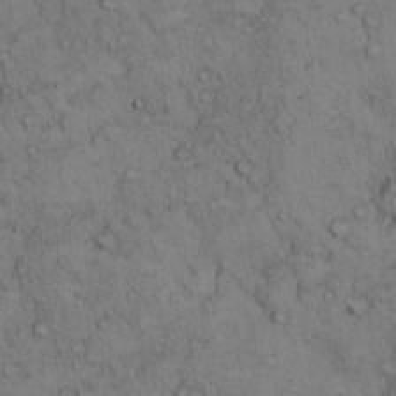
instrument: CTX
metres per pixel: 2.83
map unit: Hto
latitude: 11.7639
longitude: -58.7246
